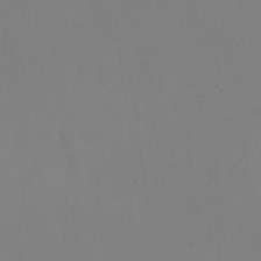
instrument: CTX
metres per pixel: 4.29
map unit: eHh
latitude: 23.8205
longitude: -66.1577
